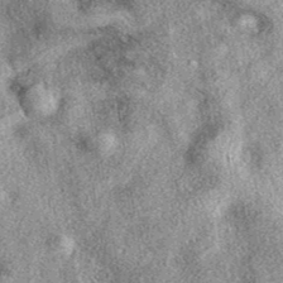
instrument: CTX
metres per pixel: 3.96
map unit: eAb
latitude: 39.1781
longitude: 106.8786
